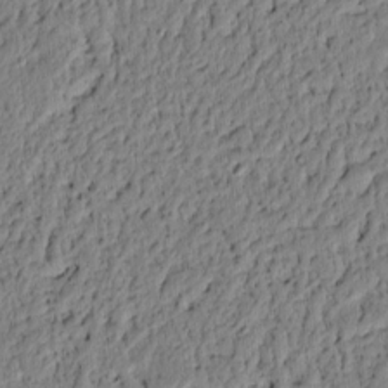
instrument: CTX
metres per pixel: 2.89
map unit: lAvf
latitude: 5.8961
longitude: 164.1795
